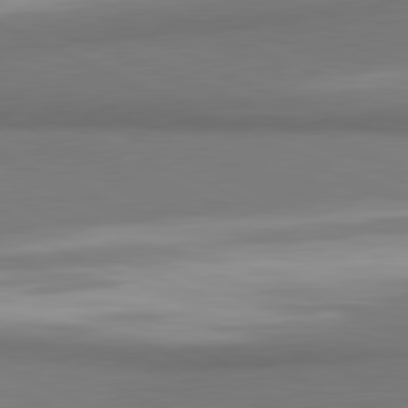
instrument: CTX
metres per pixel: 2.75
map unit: lApd
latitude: 81.4993
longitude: 163.7666
